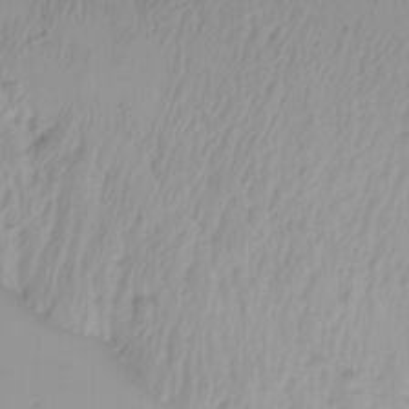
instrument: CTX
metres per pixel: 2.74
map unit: Htu
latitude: -8.1795
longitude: -64.4412
